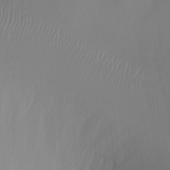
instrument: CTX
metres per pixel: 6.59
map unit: Nhu
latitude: -8.8219
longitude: -84.9514
